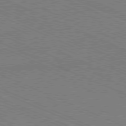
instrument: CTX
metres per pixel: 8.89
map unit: Ap
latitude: -80.7086
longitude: -74.6491
